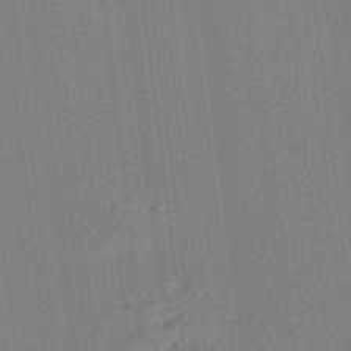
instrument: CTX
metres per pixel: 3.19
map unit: Aa
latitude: 23.5371
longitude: -150.7435
